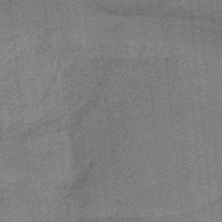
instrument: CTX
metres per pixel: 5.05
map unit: HNb
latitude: -36.7652
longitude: 57.3887
